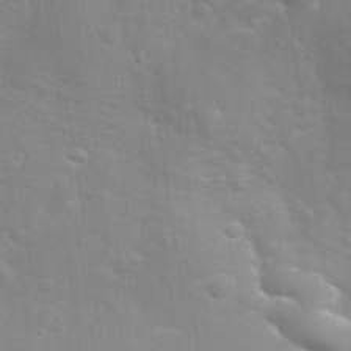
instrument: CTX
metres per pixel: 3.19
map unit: eHh
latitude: 31.5183
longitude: -58.1767
